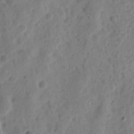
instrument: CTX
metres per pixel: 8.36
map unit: eHh
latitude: 10.2901
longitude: -74.1011
